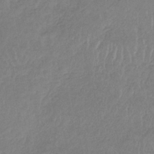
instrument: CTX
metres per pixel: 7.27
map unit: lHb
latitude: -37.7288
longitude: 68.4440
